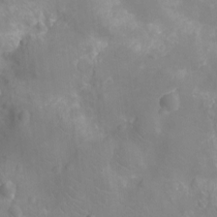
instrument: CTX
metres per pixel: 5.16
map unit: Ht
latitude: -12.4440
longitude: -24.7435
